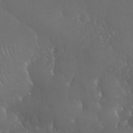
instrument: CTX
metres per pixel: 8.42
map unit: Nhu
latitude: 28.4223
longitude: -66.2333
